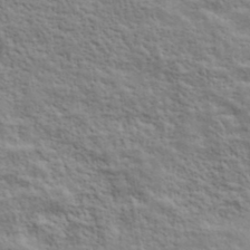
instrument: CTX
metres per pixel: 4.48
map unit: lHvf
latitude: 39.1970
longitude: -89.2726
